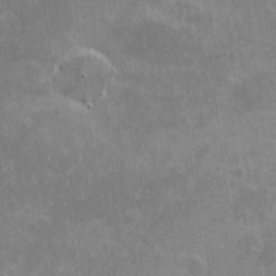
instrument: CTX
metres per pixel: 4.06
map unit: eHh
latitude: -1.0487
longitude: -85.0270
